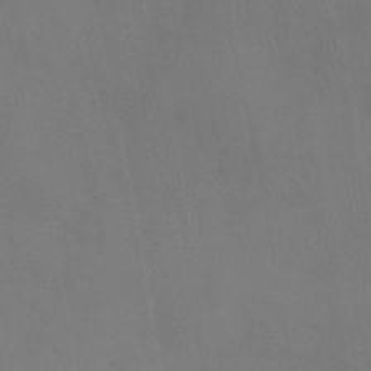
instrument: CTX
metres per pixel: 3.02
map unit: HNhu
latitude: -39.7289
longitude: 96.0283
